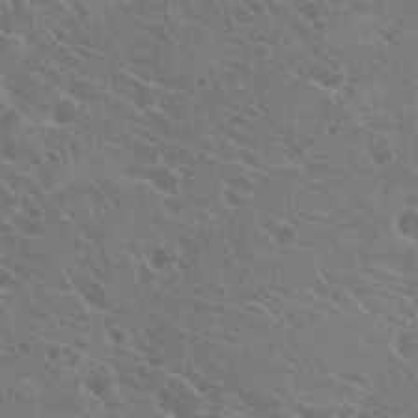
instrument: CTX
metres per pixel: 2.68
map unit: Hto
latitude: 23.4615
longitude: -39.8394
